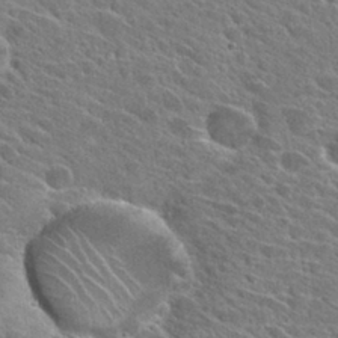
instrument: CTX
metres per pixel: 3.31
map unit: Hto
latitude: 28.2711
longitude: -42.8380
